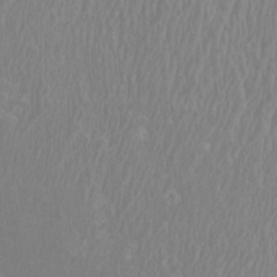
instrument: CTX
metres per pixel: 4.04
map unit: HNhu
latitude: 2.4034
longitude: -1.6505
